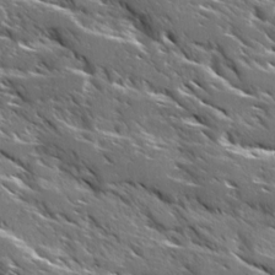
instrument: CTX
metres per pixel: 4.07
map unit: Ave
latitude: 17.3104
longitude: -129.8016
